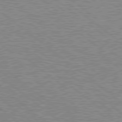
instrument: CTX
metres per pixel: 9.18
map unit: Hpe
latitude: 78.5546
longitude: -156.5923
